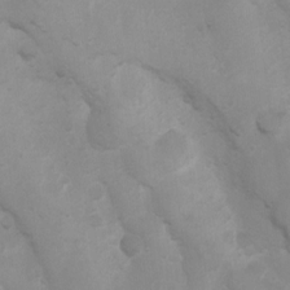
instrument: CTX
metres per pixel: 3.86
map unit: Ht
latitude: 3.2726
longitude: -27.2348
